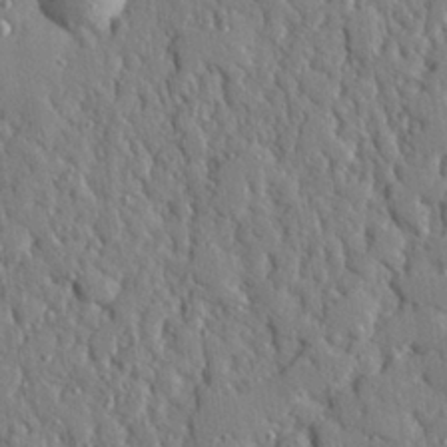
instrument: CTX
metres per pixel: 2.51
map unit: eHh
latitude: 27.6316
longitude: -76.4034
